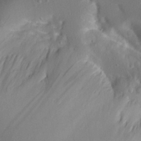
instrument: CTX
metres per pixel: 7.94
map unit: Aa
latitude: 20.4790
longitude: -146.2712
